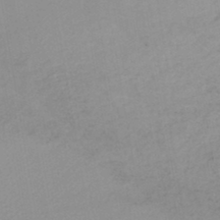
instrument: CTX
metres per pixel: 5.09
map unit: lHb
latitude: -44.1417
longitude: 67.0297
